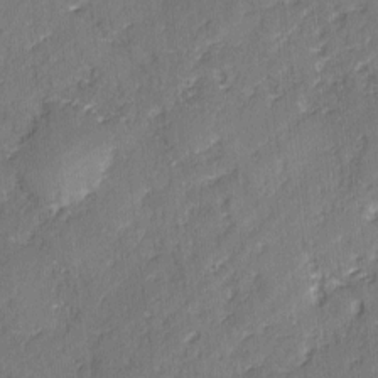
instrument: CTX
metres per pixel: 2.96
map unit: lAvf
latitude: -2.6140
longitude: -105.5371
